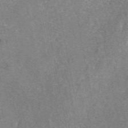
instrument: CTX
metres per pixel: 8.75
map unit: eAb
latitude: 47.4994
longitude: 103.3699
